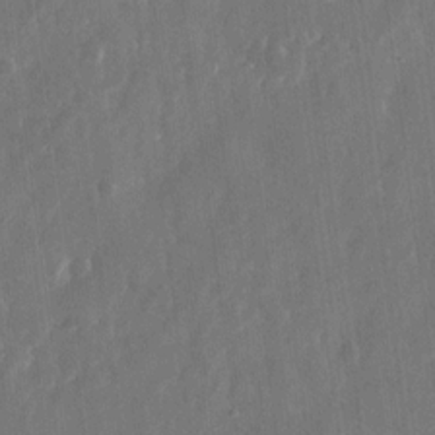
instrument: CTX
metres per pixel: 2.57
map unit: eHh
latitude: 13.3482
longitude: -72.0633
